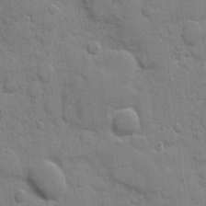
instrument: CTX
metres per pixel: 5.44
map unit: eHh
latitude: 9.3482
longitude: -67.0647
